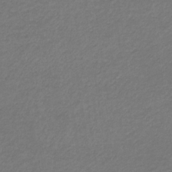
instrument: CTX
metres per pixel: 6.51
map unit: eHb
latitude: -32.6708
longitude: 70.4818
